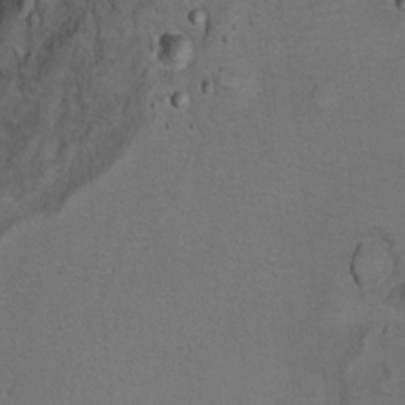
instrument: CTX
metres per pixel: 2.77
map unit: Ht
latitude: 9.7828
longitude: -32.2711
